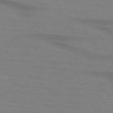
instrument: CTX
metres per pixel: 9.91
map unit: lApd
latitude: 73.9339
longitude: -64.9703
